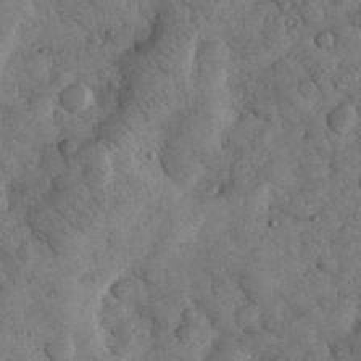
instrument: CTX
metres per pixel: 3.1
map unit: eHh
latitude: 32.8191
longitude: -69.3482
